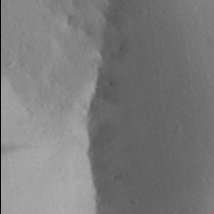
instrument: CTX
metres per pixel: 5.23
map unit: Aa
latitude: 25.1025
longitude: -149.9906
